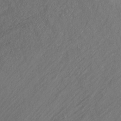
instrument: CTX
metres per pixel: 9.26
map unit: Aa
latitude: -11.4832
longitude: -68.6301
